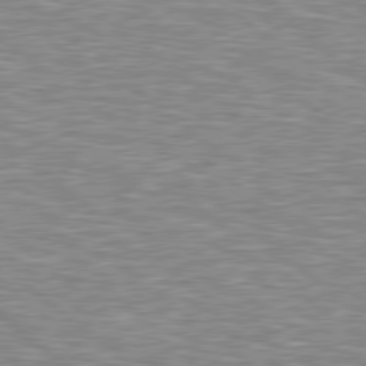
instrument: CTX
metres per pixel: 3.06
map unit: Hpe
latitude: 78.7058
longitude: -157.8961
